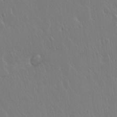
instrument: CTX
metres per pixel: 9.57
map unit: Hto
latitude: 17.6883
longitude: -58.8002
